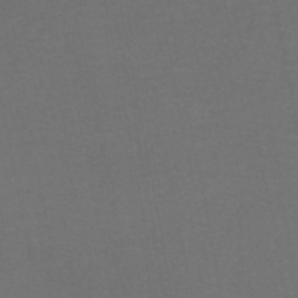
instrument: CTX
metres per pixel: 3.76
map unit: HNhu
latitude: -49.2376
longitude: 100.1605
